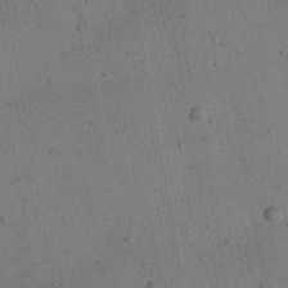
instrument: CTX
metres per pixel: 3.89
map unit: Aa
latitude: 22.5546
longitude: -142.9892
